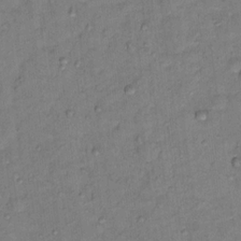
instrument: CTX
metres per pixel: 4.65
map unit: Hto
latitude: 15.0459
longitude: -31.1026
